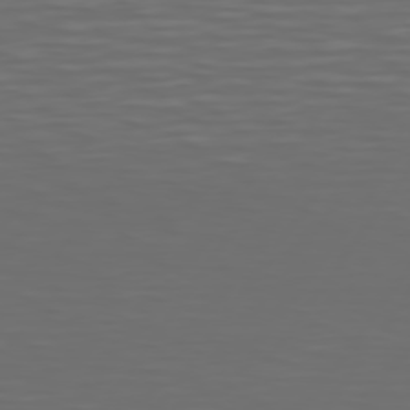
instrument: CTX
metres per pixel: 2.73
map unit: Hpe
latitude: 75.0836
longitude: -125.5371
